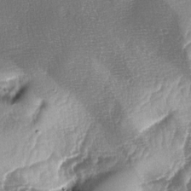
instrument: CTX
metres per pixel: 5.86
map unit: lAa
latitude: -4.7274
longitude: -127.5371
